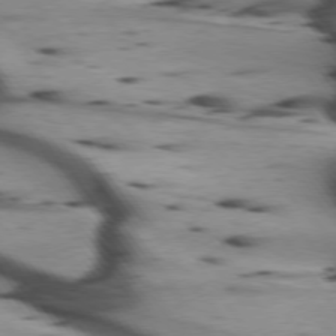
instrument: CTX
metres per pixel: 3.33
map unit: lApd
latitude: 75.2348
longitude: -64.3467
